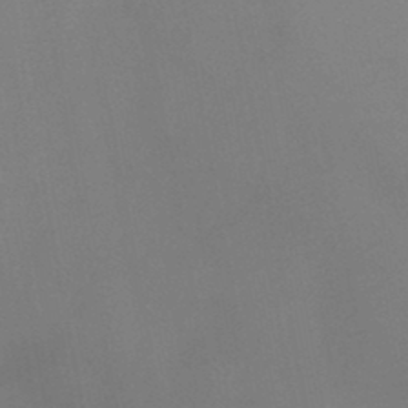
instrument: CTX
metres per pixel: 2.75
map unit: HNb
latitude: -46.4818
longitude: -43.7639
